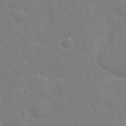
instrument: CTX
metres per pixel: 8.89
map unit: eHh
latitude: 5.4426
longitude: -67.4237
